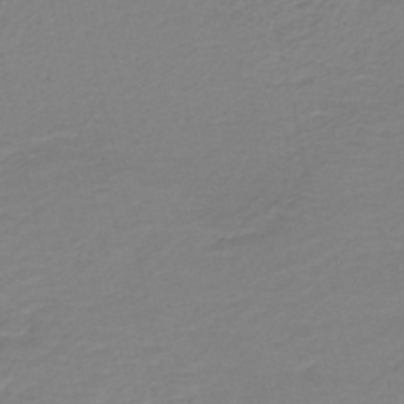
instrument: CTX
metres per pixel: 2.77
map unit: HNb
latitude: -41.5966
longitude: 50.4629
